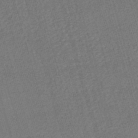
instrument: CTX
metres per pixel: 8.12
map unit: HNhu
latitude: -47.2943
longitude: 99.4076
